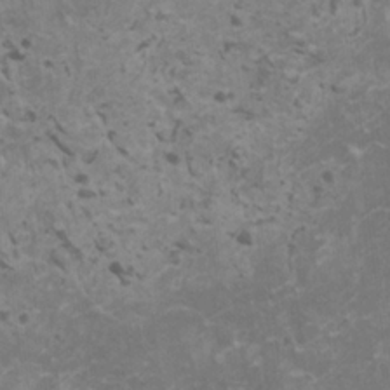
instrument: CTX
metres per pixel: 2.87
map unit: HNhu
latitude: -0.0472
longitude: 2.4440
